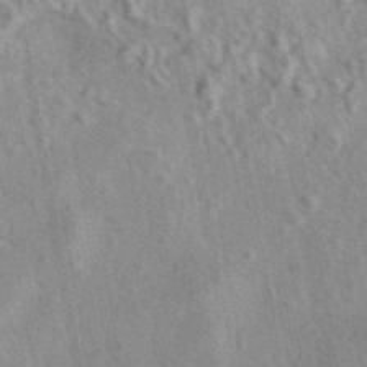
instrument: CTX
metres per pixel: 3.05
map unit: eAb
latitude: 42.1767
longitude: 109.5588
